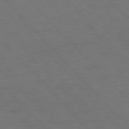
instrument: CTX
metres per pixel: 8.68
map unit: Hpe
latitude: 76.9136
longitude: -154.3278
